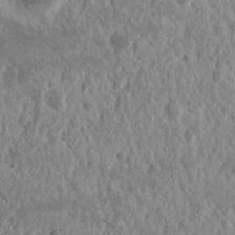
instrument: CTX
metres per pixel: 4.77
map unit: Nhu
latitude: 14.8191
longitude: -72.9514
